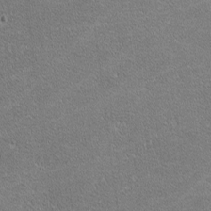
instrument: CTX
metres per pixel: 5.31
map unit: lHvf
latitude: -11.5588
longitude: -105.0081
